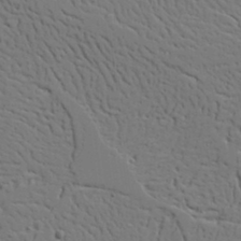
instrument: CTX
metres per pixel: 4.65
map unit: Aa
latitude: 19.4426
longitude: -125.9339
